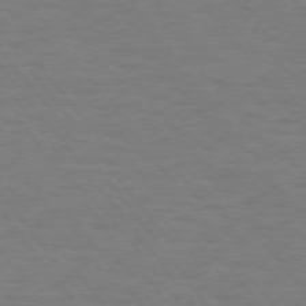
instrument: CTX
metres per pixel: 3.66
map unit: Hpe
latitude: 74.4979
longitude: -131.6694
